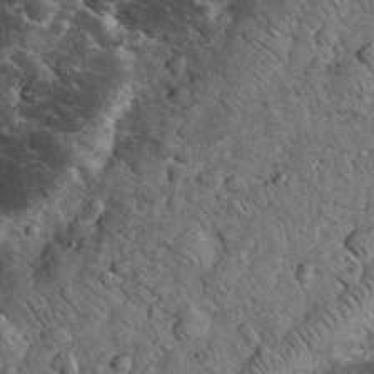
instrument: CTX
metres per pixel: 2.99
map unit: eHh
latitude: 33.8016
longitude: -65.5182
